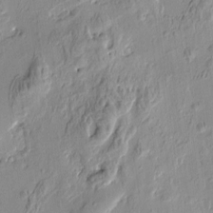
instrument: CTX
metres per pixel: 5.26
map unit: Htu
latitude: -1.1432
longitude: -176.5357
